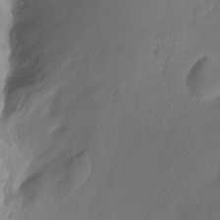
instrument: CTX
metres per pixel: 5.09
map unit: Nhu
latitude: -8.4062
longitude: -41.4804
